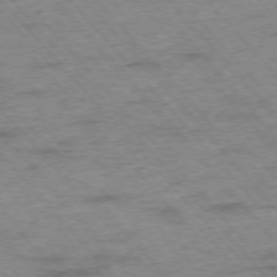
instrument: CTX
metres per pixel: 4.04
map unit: Hpe
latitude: -76.0283
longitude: -14.2145
